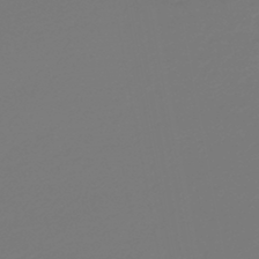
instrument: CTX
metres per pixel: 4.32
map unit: HNb
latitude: -46.7085
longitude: 55.1809
